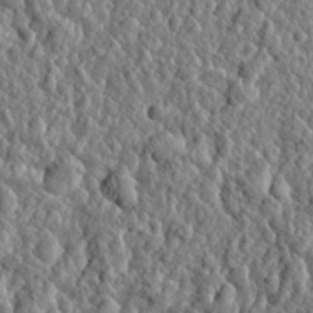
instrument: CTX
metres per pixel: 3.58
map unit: eHh
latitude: 27.8583
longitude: -76.4412
